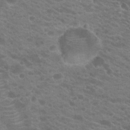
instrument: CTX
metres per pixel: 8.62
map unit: Hto
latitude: 20.6869
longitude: -38.1011
